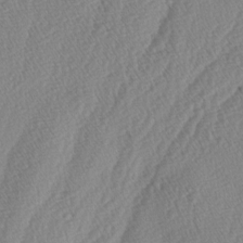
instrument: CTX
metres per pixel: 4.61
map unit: lAa
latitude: -4.5762
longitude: -130.3657
